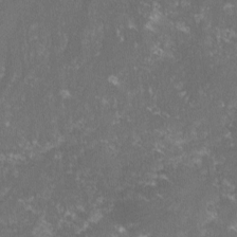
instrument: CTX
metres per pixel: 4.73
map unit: lHvf
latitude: -14.6330
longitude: -99.9717
